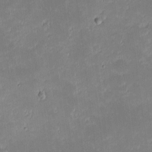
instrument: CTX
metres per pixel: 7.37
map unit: eHh
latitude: -1.9367
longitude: -83.7827
